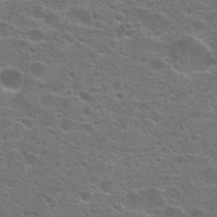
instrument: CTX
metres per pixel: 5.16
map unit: Hto
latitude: 23.7827
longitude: -46.9325
